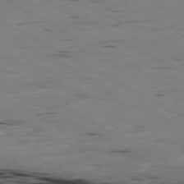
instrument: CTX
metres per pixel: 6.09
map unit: Ap
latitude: -80.5952
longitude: -93.3859
